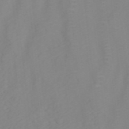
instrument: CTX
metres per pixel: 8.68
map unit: ANa
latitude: 37.7072
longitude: 23.9556
